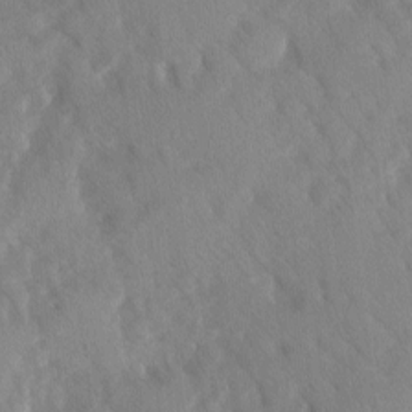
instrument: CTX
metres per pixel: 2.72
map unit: Ave
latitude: -10.6330
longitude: -118.3845
